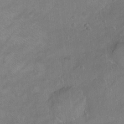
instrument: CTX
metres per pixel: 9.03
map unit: Ht
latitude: -7.2754
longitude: -36.9514
